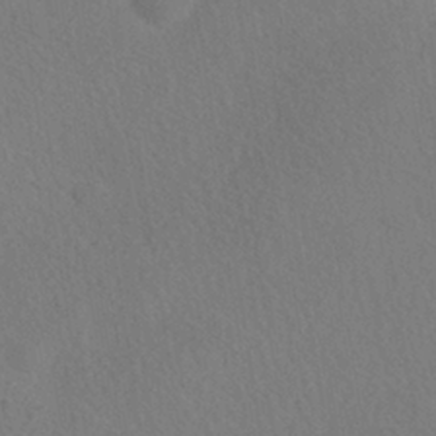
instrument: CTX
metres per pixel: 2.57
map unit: HNhu
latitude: -39.5777
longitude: 100.8974
